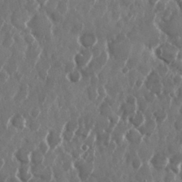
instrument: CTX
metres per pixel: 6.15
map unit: Nhu
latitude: 29.9906
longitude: -60.4601
